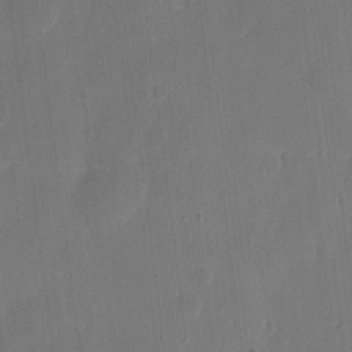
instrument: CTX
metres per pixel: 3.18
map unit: eHh
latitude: 7.1025
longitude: -68.6491
